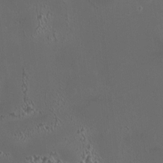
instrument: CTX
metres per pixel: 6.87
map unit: HNhu
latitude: 6.5168
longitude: 9.9367
